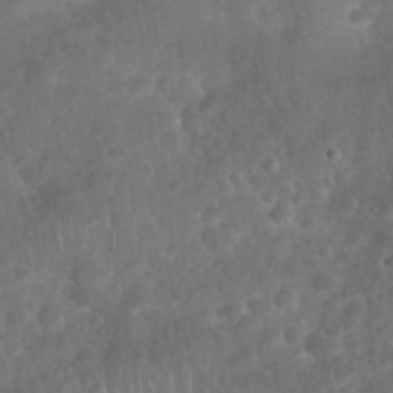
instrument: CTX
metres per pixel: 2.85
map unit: Nhu
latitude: 27.9906
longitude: -63.8584
